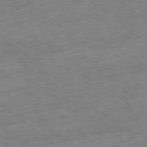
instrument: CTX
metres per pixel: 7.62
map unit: Ap
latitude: -78.8597
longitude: -48.8191
